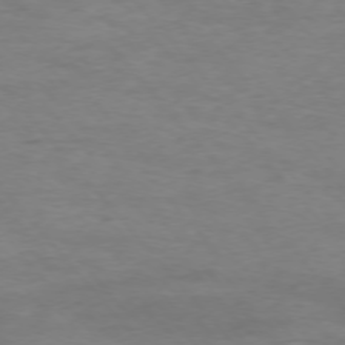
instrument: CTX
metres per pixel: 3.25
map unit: Ap
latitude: -76.3495
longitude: -83.8394
